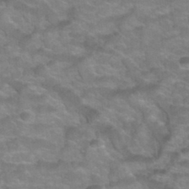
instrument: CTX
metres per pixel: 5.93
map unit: Hto
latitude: 32.7624
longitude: -50.2522
